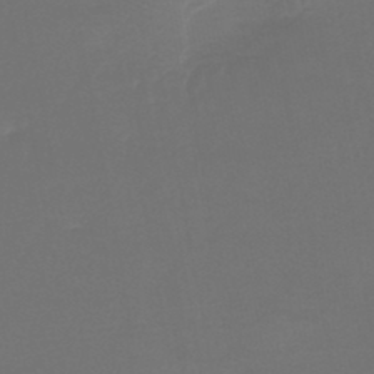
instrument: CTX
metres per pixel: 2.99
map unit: lHb
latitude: -43.7477
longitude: 63.6344
